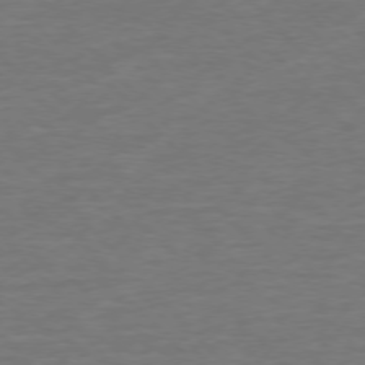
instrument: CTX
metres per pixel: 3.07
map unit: Ap
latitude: -77.5399
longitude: -83.4615
